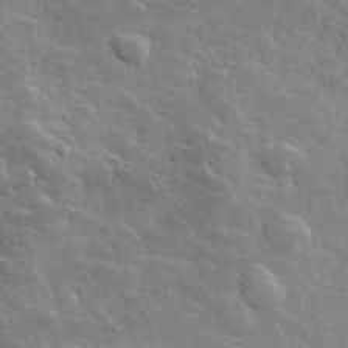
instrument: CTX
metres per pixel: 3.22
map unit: lHvf
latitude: 36.8758
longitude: -90.1389
